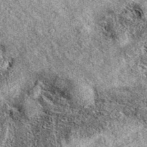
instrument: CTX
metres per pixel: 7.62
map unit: eAb
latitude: 37.4993
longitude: 111.0298
